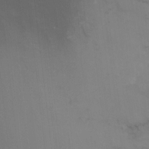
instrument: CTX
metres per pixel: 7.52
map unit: Nhu
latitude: -15.5399
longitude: -57.7638
